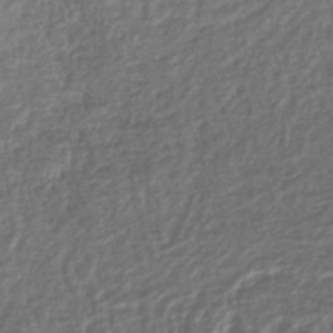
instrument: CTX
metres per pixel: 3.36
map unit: lHb
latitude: -41.7666
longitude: 75.7478
